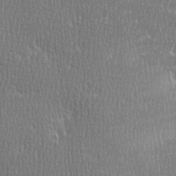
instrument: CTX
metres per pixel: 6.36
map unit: Ave
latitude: -0.5385
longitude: -114.7057
